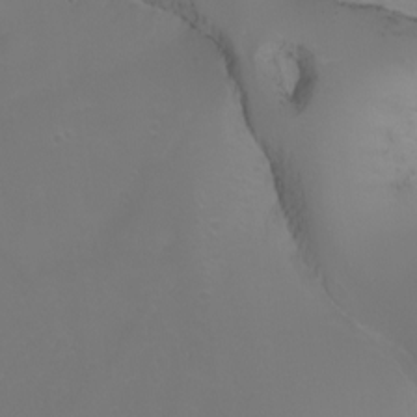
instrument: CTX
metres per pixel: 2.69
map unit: Htu
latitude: -6.6707
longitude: -67.4615
